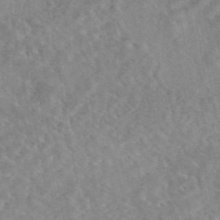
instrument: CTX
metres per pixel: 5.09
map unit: eAb
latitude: 44.8002
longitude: 115.5966
